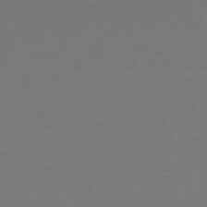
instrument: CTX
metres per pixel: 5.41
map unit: Ap
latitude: -73.5966
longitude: -69.5560
